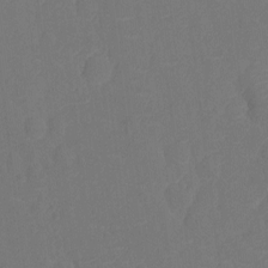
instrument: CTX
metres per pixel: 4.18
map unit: Ht
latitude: -11.0109
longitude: -23.6127
